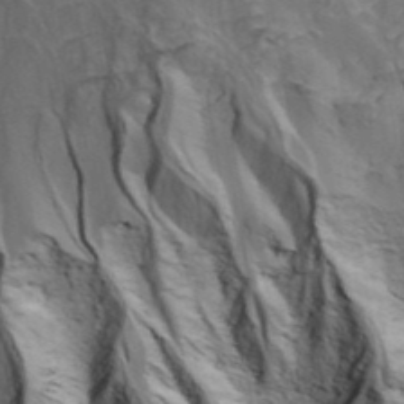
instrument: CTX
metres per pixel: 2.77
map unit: ANa
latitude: 41.8394
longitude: 16.7464
